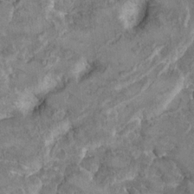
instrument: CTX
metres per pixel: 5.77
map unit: Hto
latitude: 9.6127
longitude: -36.0444
